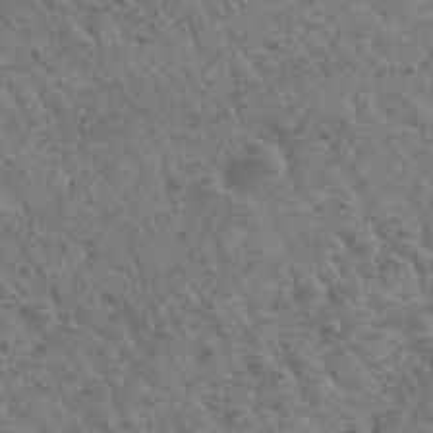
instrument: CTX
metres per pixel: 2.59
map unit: Hto
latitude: 32.4034
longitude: -49.8016
